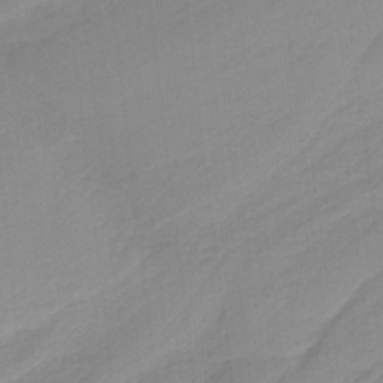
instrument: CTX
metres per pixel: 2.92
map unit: HNb
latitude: -36.4818
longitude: 56.1417
